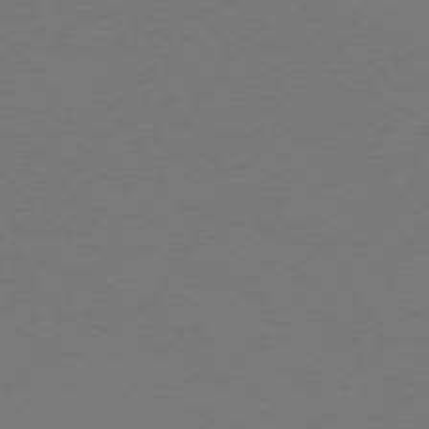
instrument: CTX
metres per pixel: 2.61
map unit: Hpe
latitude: 74.1956
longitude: -123.8772
